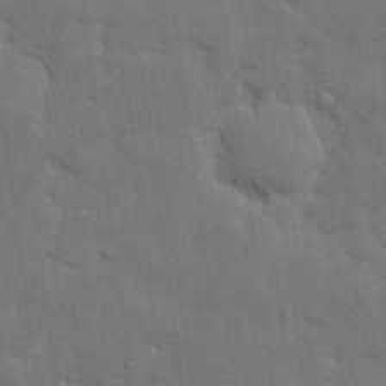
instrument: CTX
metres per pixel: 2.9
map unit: eHh
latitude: 11.7639
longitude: -67.2537
